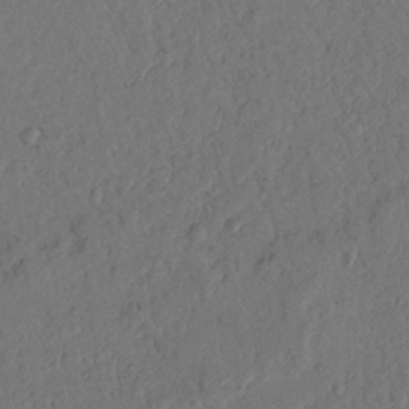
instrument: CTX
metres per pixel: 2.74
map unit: Nhu
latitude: 18.1766
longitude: -77.6316
